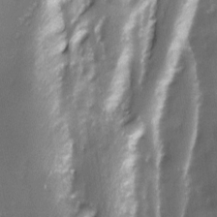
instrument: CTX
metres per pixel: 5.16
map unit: Ave
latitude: -11.4266
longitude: -120.4223
